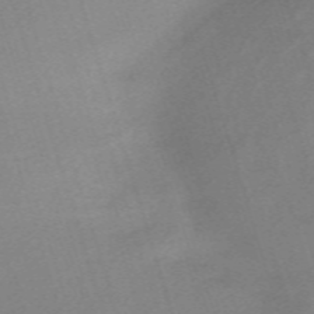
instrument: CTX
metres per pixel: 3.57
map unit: eHh
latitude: -61.6533
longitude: 49.7856
